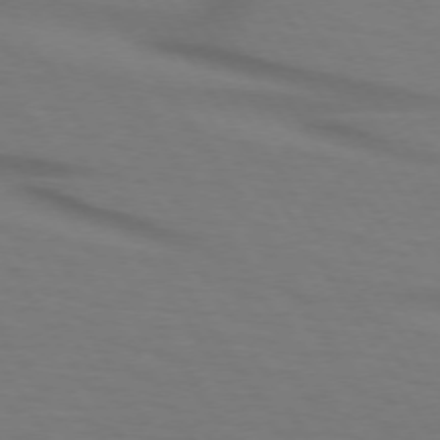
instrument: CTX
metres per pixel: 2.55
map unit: lApd
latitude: 73.5372
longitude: -74.9514
